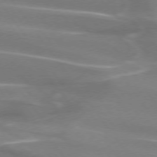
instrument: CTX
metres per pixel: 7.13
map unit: lApd
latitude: 74.2145
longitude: -62.5168
